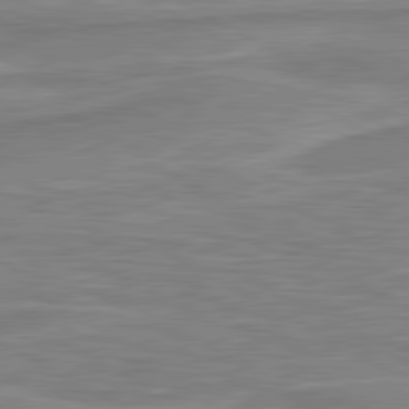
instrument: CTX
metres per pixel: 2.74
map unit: lApd
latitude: 80.7624
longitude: 173.6155
